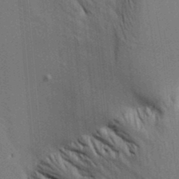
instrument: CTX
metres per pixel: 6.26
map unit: Aa
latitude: 19.8583
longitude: -143.5371
